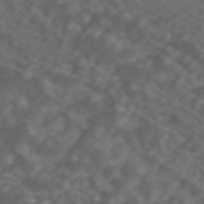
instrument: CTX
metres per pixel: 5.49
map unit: ANa
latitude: 45.1781
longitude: 22.1228
